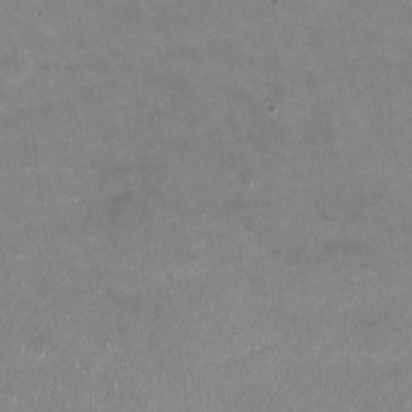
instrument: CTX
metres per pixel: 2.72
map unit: HNhu
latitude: -1.0109
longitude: -3.6127
